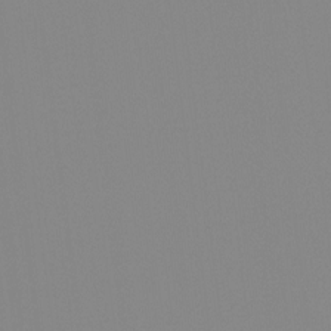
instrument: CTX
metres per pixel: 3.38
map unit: Hto
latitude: -8.1795
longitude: -51.5371
